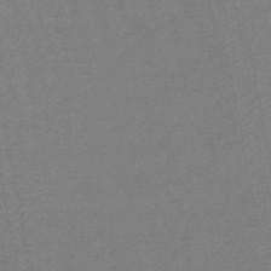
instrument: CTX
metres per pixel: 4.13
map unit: eHb
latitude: -47.0675
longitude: 80.4629
